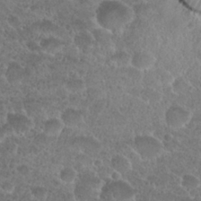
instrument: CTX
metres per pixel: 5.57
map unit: Nhu
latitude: 27.0459
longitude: -52.5357
